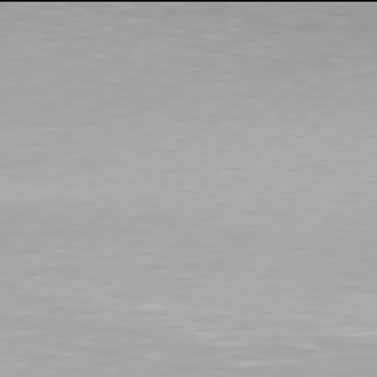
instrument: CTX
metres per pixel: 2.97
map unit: Hpe
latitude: 77.9906
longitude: -131.2159
